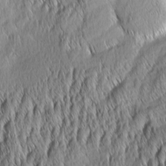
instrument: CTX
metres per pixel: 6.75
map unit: Aa
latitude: 6.6490
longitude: -130.2523
